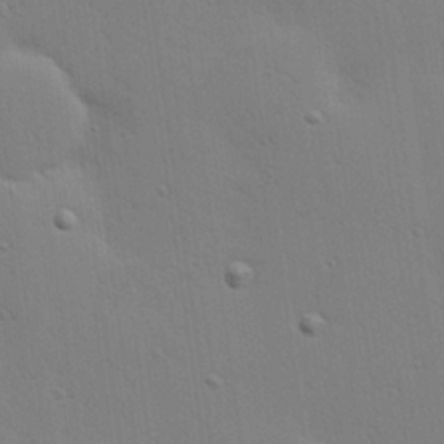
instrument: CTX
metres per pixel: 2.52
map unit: Hve
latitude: 25.6316
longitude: -91.4993
